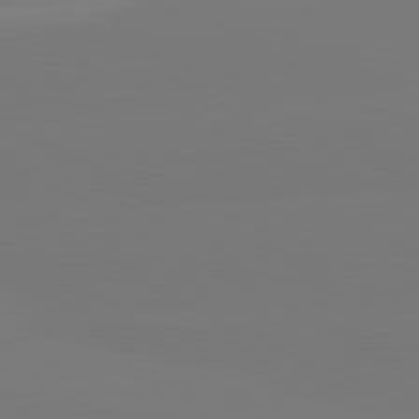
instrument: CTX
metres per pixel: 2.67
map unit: lApd
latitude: 80.6301
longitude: -148.5924
